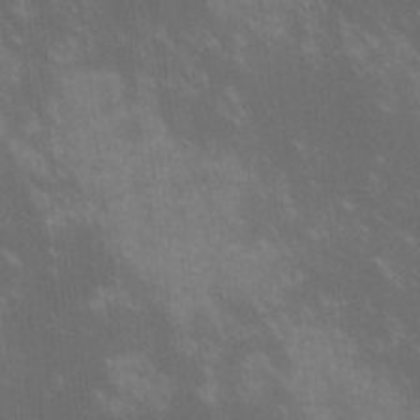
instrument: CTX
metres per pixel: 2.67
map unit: lHvf
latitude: -14.2929
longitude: -103.1970
